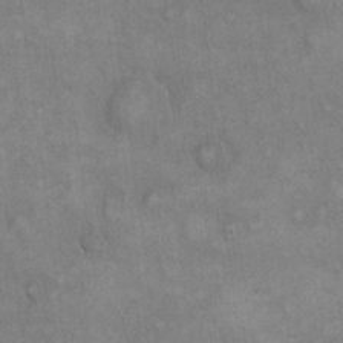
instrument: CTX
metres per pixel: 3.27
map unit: eHh
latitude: 21.6505
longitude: -62.1389
